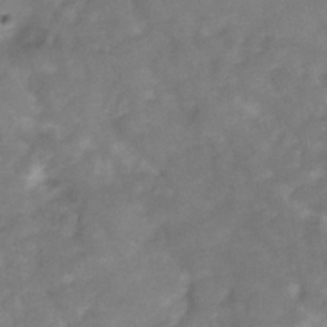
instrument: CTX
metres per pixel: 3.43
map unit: Hve
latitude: -32.1417
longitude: 89.3698
